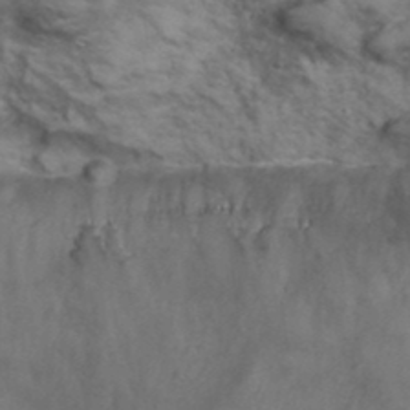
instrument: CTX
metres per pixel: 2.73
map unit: Hto
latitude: 38.7813
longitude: -42.2145
